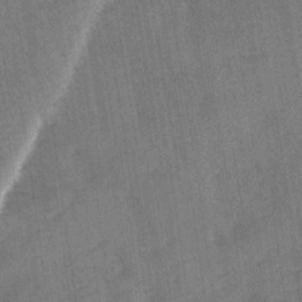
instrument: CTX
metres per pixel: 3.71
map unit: Ave
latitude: 0.5545
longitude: -110.6491
